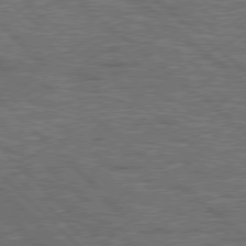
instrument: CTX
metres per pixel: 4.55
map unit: Hpe
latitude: 78.2334
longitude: -158.2712
